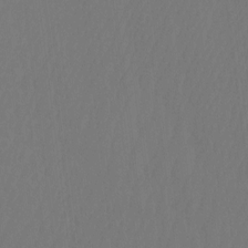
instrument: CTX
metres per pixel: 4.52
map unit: Htu
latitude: -6.8975
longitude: -69.3481
